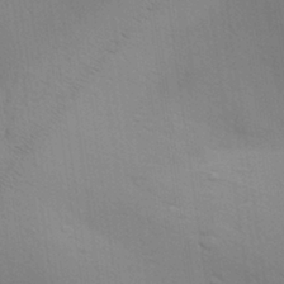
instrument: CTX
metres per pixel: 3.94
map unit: Aa
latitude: 29.1970
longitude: -145.4237
